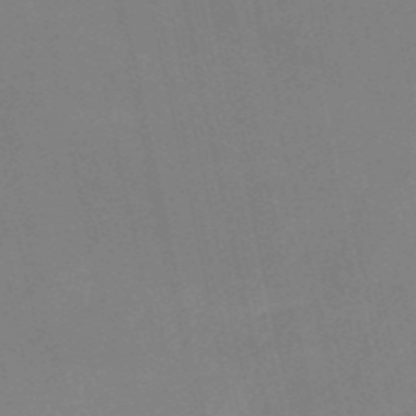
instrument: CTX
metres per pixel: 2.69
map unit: HNb
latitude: -52.7652
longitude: -49.7261
